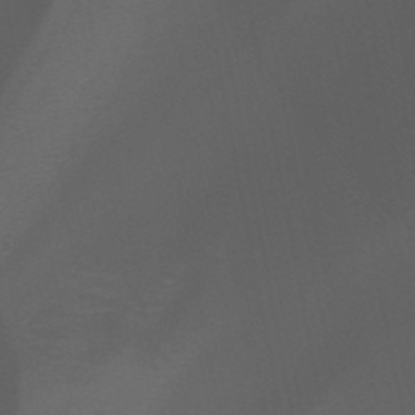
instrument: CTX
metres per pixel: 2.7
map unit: HNb
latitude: -48.1417
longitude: -49.4048
